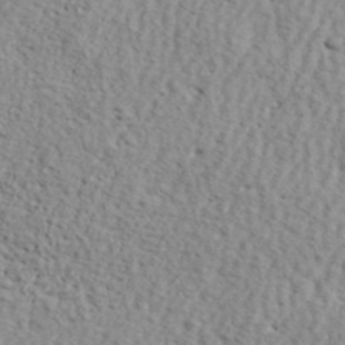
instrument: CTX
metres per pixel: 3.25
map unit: lHvf
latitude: 42.2712
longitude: -87.0836
